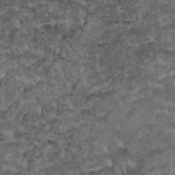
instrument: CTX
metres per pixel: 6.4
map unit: HNhu
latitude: 3.2915
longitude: 4.5196
